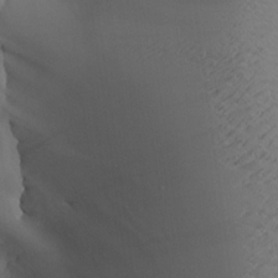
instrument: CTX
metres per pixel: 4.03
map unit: Aa
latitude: 23.5560
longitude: -127.0270
